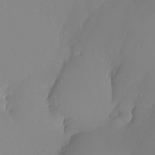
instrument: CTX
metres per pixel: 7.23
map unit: Nhu
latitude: -5.6344
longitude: -94.4979
